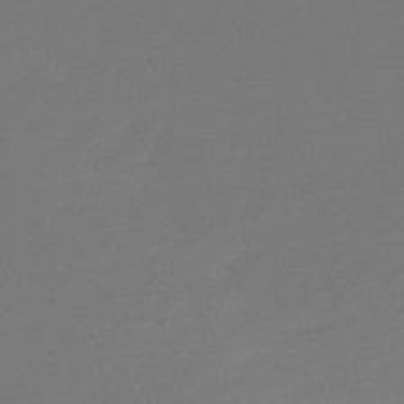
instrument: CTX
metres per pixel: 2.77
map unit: lHb
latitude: -47.6155
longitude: 60.2173
